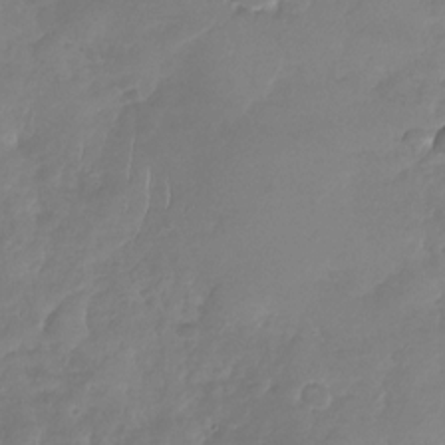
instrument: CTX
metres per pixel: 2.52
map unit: Nhu
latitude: -28.9731
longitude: -61.3670
